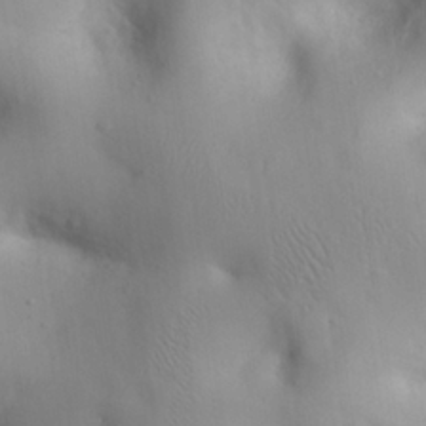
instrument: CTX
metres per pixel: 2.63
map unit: eHh
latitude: 25.9528
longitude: -64.9136
